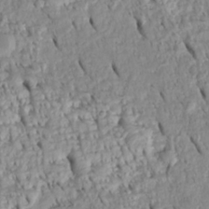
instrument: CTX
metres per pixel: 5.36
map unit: Htu
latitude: -5.2187
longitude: 153.1053
